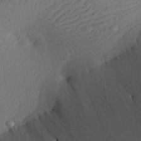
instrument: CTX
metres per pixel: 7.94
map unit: Aa
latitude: 27.1592
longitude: -137.6127
